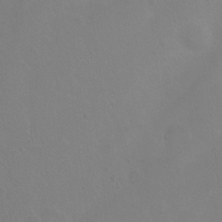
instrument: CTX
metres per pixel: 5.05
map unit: Nhu
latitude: 3.3670
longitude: -25.1403
